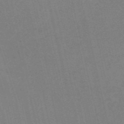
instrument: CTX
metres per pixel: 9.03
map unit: HNb
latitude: -54.7085
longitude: -41.2536
